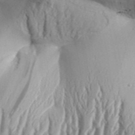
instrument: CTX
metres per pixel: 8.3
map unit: Aa
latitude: 32.4790
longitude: -136.2901
